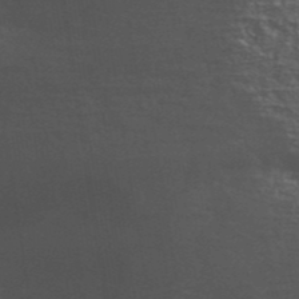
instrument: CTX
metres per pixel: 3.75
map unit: ANa
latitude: 41.9717
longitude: 50.3684
